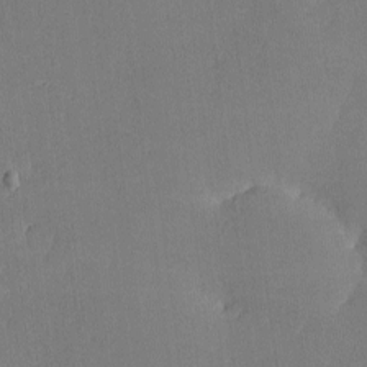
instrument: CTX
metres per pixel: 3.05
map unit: lHvf
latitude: -10.1039
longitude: -100.3278
